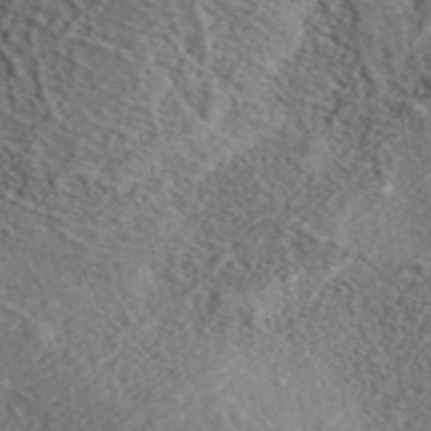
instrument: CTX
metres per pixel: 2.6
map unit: eAb
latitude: 43.2348
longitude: 115.1053
